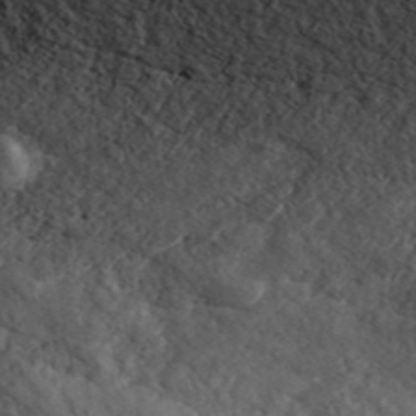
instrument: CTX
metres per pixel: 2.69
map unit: ANa
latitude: 44.3845
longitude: 37.6721
